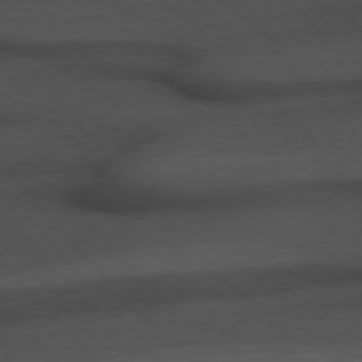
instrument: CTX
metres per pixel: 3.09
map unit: Hpe
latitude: 76.4790
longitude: -157.6504
